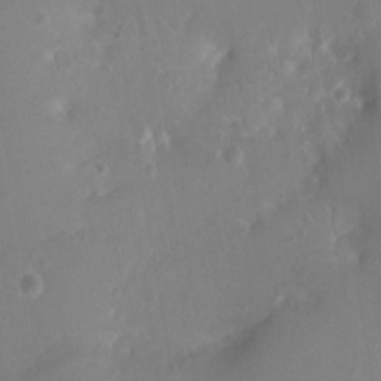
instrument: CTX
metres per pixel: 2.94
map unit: Nhu
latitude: 1.9150
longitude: -15.1970
